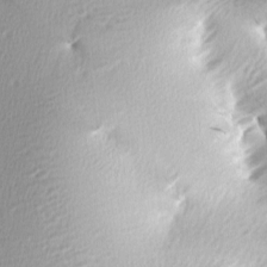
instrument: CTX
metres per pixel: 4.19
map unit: lAa
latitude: -6.2172
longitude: -122.9514
